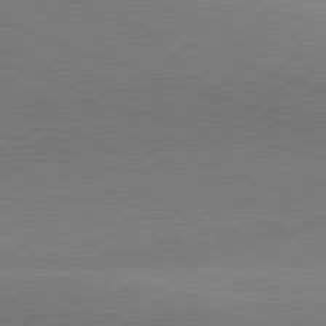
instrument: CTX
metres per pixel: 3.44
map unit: lApd
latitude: 81.8583
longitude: 136.0094
